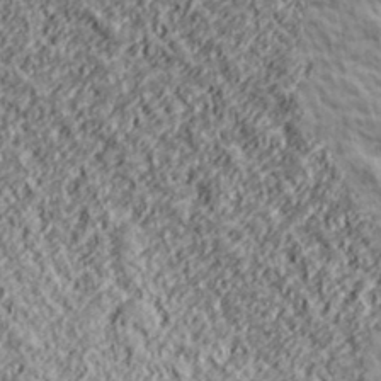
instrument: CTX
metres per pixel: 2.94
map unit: lHvf
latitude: 38.9325
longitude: -89.6505
